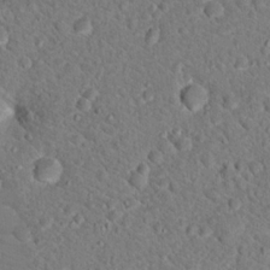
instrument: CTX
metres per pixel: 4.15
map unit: Hto
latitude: 18.7435
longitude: -33.6316
